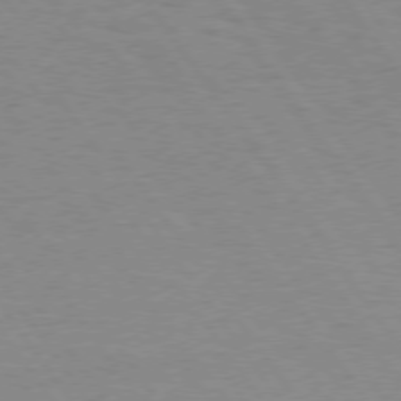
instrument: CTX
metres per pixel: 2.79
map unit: Hpe
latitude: 74.5735
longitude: -136.1578
